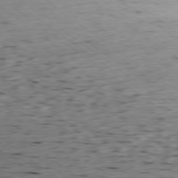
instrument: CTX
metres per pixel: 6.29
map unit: Ap
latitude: -78.7274
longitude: -90.0444
